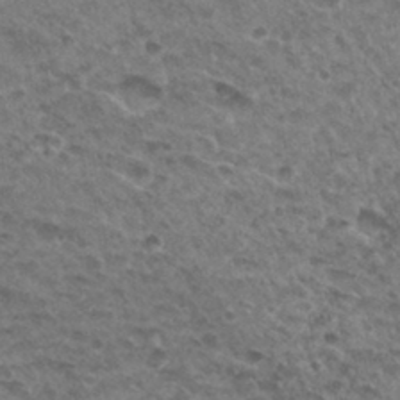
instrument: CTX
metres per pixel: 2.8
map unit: Hto
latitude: 32.4223
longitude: -48.1011
